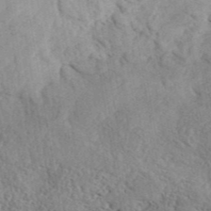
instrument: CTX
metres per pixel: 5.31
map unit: ANa
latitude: 41.9150
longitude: 52.3684
